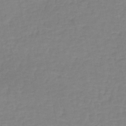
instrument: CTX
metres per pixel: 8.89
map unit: eHh
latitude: -43.0108
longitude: -31.5371
